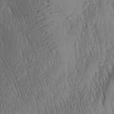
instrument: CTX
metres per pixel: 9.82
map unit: Aa
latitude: 27.8961
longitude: -140.3089
